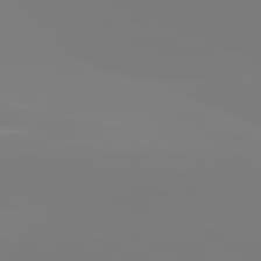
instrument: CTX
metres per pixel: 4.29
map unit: lApd
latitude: 81.8583
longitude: -158.8758
